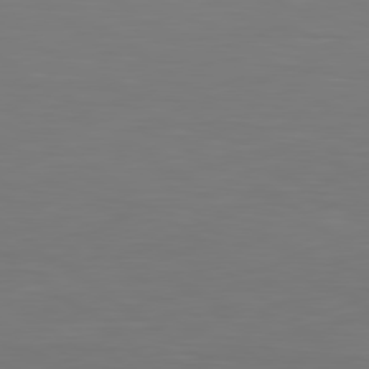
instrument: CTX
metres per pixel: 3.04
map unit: lApd
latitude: 79.3671
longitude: -124.6301
